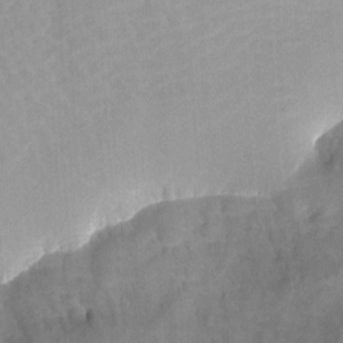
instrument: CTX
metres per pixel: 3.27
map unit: Nhu
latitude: -15.8423
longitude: -53.4616
